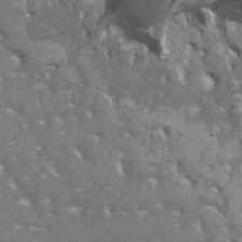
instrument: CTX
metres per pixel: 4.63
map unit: HNhu
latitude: 2.0822
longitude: 6.8786
